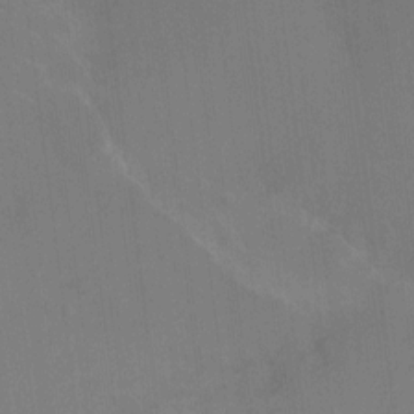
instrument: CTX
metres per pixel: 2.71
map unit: Ht
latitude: -9.3132
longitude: -38.8002
